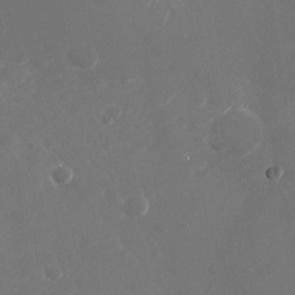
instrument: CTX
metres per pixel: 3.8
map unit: Nhu
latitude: -29.0675
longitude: -69.9906
